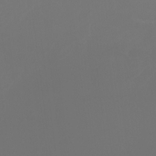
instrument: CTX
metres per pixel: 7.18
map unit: Htu
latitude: -13.1431
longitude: -70.7624
